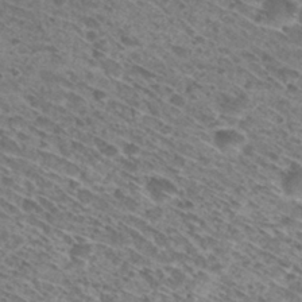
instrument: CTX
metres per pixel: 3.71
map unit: Hto
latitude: 30.3279
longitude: -45.8205
